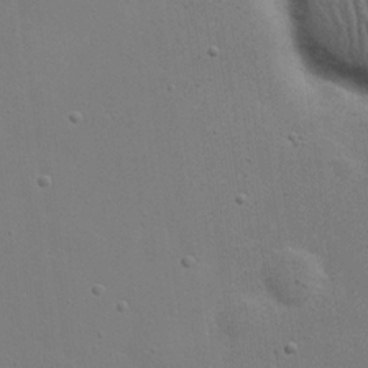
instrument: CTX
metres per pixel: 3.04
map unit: eHh
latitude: 24.0255
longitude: -69.4049
